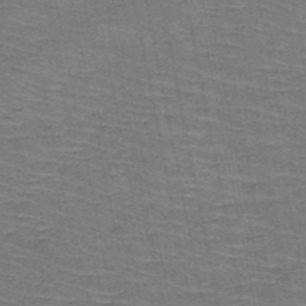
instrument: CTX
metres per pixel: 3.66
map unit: HNb
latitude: -53.5588
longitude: -45.3859
